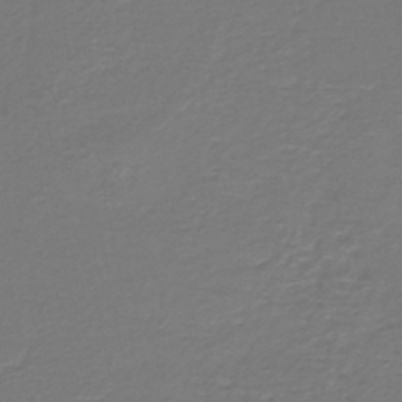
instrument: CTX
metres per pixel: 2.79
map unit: HNb
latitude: -47.5021
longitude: 52.8974
